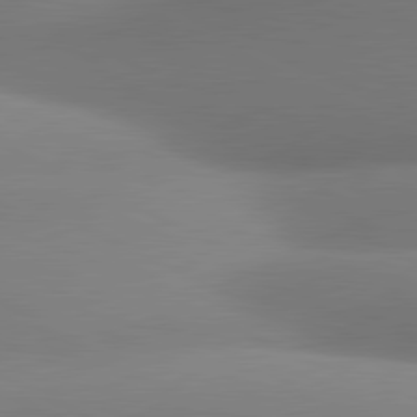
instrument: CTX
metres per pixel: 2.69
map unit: lApd
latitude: 80.9703
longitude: 131.5399
